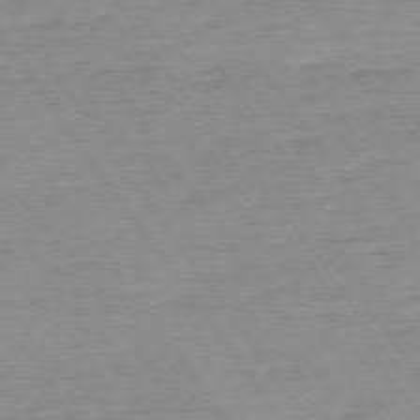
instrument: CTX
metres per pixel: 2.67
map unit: Ap
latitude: -74.5952
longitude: -84.0444
